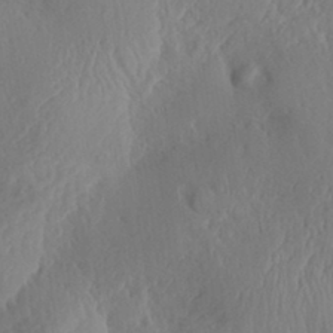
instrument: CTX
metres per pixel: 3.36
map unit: Aa
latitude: 32.5168
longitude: -141.2914
